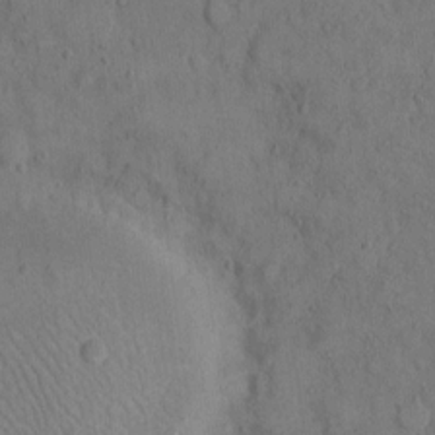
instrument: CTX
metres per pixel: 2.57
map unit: Hto
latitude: 8.4223
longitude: -60.3467
